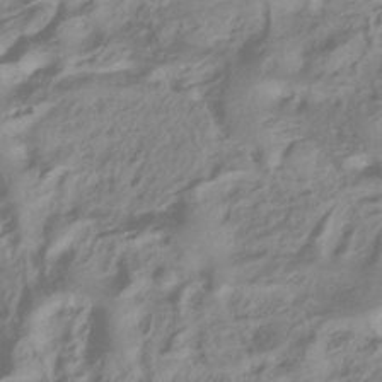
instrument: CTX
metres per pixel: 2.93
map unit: ANa
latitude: -38.2740
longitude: 96.3118
